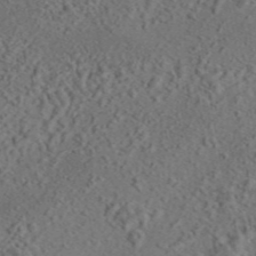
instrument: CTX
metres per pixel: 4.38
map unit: eAb
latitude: 43.5938
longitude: 116.1794
